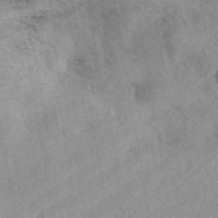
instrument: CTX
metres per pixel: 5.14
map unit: eAb
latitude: 40.1955
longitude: 109.8233
